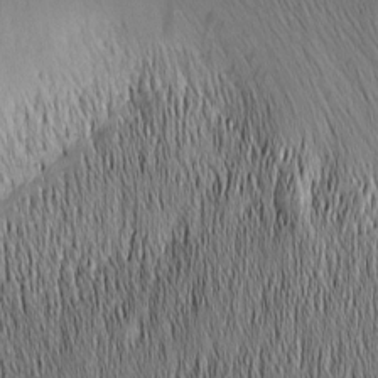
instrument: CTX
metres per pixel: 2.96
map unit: Nhu
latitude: -6.1228
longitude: -150.4601
